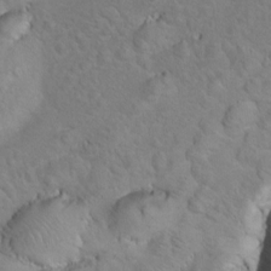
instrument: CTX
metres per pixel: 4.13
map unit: Hto
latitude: 8.4412
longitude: -30.0444
